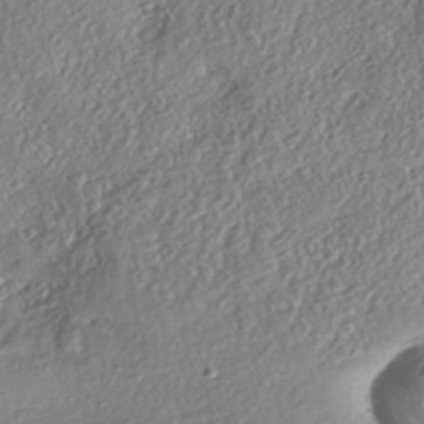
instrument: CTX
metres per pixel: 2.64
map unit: eHh
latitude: -42.9919
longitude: 121.5777
